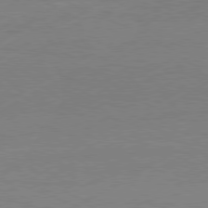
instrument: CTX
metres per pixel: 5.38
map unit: Hpe
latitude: -80.9164
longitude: 13.6344
